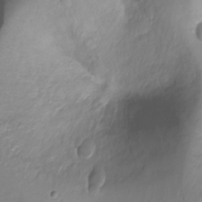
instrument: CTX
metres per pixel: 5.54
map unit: Hto
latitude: -13.1809
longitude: -39.6883
